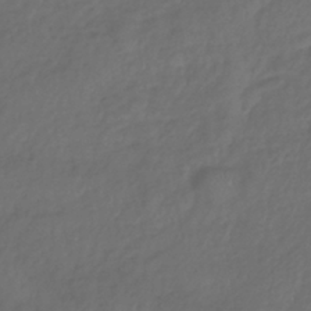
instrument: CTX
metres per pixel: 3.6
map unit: lHb
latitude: -38.9731
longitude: 71.2754
